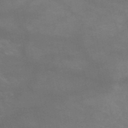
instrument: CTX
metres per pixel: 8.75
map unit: HNb
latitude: -52.6707
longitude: -41.6504
